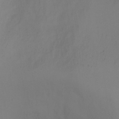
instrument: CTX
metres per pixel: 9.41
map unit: Ht
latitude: -4.2739
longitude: -27.9717
